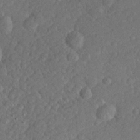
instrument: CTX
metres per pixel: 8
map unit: lHvf
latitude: 26.1389
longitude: 144.0283
